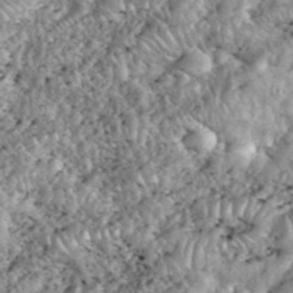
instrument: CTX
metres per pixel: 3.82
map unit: eHh
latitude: 38.8569
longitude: -56.4978
